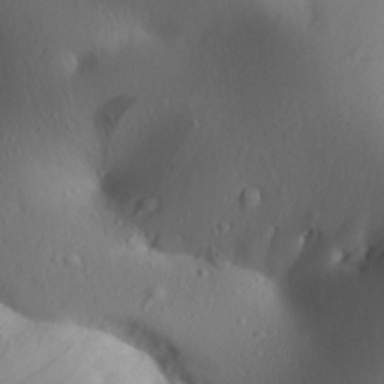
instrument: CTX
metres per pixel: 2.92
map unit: Aa
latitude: 25.4804
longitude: -136.8380
